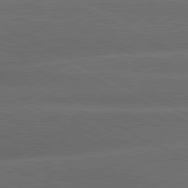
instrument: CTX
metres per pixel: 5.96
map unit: lApd
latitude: 80.3656
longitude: -137.0270
